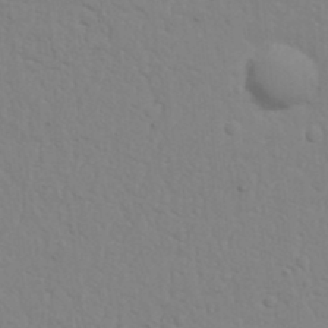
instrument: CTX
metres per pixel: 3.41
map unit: Nhu
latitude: 20.4412
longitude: -73.0270
